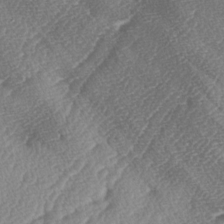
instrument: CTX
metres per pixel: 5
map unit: lAa
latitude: -4.8975
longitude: -129.7261
